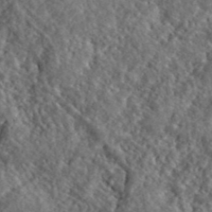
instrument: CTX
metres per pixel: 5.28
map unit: lHvf
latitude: 41.0836
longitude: -89.1970
